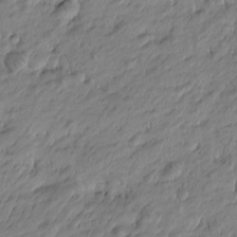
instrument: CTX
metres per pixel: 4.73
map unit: Htu
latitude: -5.7855
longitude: 177.3888
